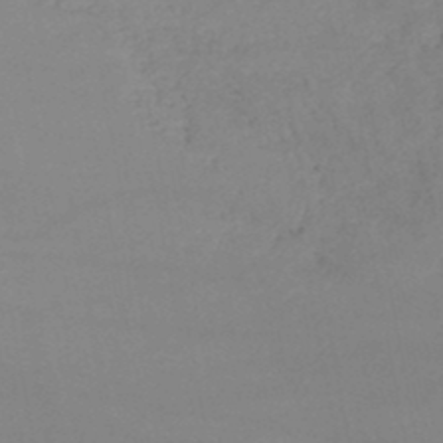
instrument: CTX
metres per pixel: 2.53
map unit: lHb
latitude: -47.0297
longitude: 75.4077
